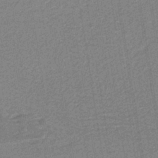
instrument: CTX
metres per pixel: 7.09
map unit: HNb
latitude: -38.6330
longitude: 54.7652
